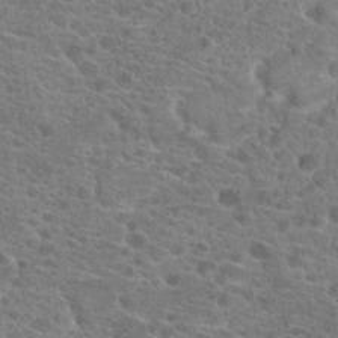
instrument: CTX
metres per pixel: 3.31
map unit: Hto
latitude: 19.7638
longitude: -41.4804
